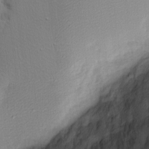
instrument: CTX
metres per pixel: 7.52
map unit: Nhu
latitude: 3.0080
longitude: -75.8205
